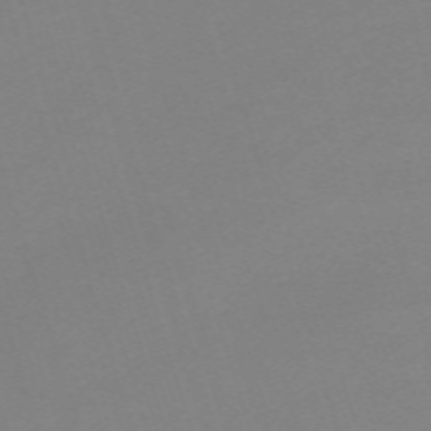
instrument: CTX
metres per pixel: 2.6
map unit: eHh
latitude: -62.9730
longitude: 49.1809
